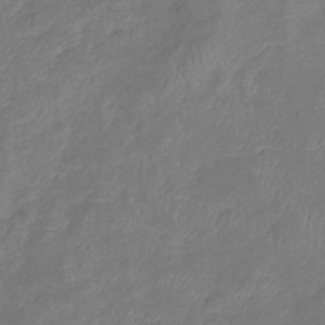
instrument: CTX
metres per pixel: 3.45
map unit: eHb
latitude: -38.8975
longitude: 75.8423
